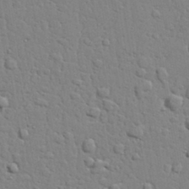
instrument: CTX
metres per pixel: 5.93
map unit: lAvf
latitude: 22.6301
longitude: -110.1389
